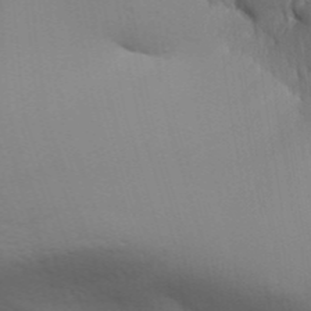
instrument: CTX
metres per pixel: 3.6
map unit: Aa
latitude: 31.7828
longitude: -140.8758
